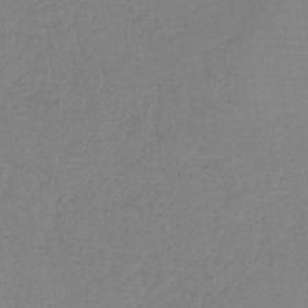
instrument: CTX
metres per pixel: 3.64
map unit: HNb
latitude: -34.7652
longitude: 54.8219
